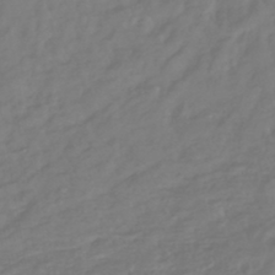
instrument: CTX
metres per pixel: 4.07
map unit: lHb
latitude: -42.7841
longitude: 77.4076
